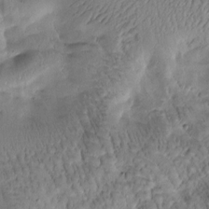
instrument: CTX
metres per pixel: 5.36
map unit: Htu
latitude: -0.8030
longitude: 171.0864
